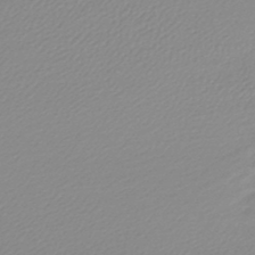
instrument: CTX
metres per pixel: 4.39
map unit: lHb
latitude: -45.3888
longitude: 70.9542
